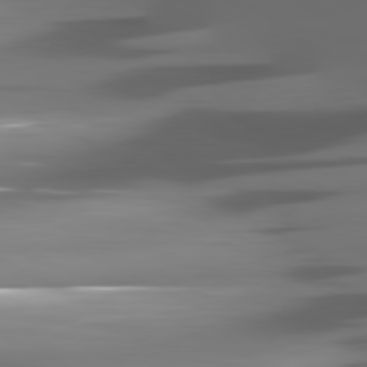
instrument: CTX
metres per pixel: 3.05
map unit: lApd
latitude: 81.3671
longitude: -144.6868
